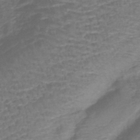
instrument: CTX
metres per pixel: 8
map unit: lHb
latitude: -41.9745
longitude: 78.5762
